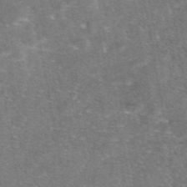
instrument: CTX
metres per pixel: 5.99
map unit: eAb
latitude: 46.9892
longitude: 120.7463
